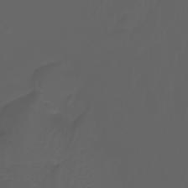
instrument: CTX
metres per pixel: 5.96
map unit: Nhu
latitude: -5.4454
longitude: -89.0648
